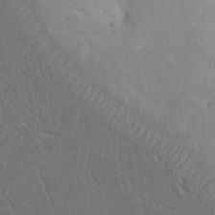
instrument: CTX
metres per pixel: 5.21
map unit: Nhu
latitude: 18.5545
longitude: -73.9339
